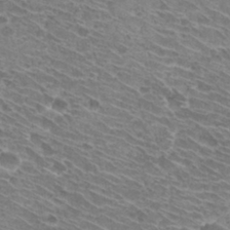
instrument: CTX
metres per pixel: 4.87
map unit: Hto
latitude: 30.7058
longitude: -42.4979
